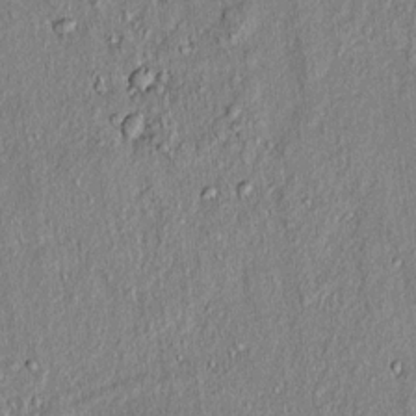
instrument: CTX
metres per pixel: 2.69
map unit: lAvf
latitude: 7.1025
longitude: 166.7652
